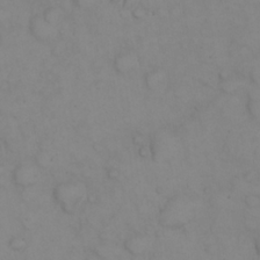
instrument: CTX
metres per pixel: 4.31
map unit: eHh
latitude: 22.9892
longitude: -59.0647
